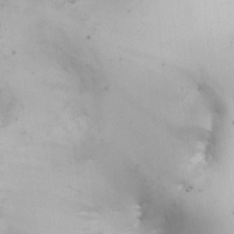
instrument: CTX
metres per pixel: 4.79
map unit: HNhu
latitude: 7.8772
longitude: -0.6112
